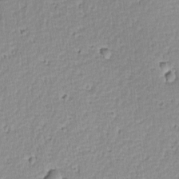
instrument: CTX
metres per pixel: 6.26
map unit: lAvf
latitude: -9.2376
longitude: -119.5560
